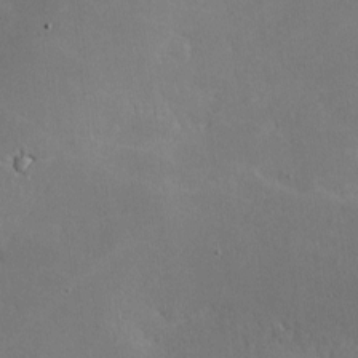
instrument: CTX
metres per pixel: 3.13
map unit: lHvf
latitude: -9.7855
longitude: -100.2145
